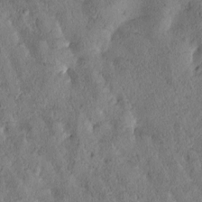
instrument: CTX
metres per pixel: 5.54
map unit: Htu
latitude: -0.5196
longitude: 175.8422
